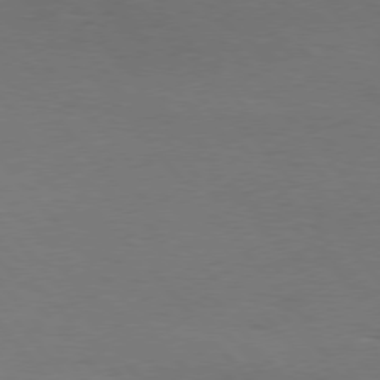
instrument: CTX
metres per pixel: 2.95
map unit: Hpe
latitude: 75.9717
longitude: -134.4790
